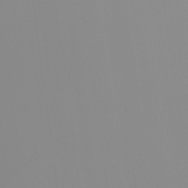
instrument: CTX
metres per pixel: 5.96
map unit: Nhu
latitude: -6.2172
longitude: -94.9136
